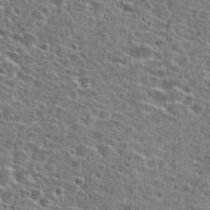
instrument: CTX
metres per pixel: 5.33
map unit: Hto
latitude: 26.4223
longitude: -47.7261
